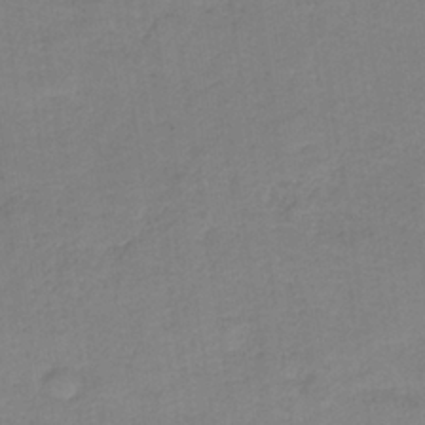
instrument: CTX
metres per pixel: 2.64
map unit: eAb
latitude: -35.7289
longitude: 52.0094
